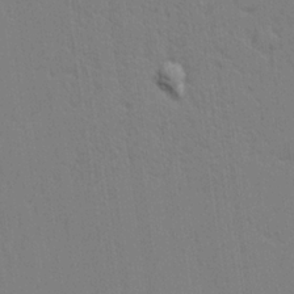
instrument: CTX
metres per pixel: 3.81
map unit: lHvf
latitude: 21.0837
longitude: 142.5762
